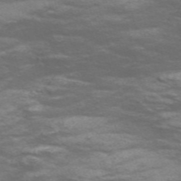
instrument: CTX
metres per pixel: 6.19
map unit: Nve
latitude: -57.5210
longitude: 54.2362
